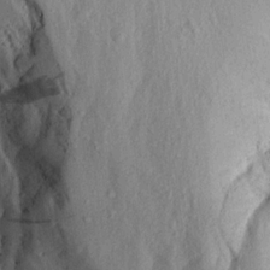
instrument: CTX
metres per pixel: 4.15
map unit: Aa
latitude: 15.8962
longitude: -145.2537
